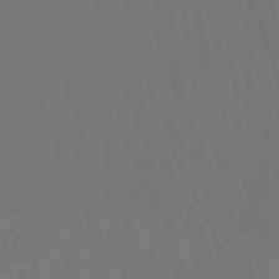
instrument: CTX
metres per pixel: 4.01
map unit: lHb
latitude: -47.2943
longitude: 75.7100
